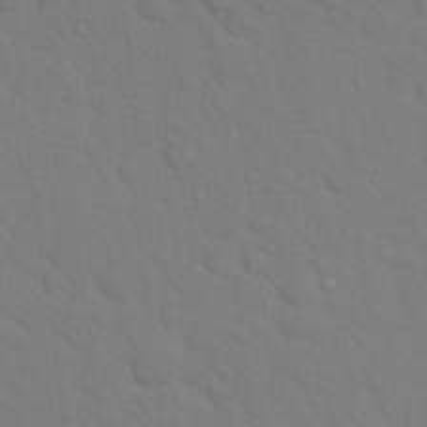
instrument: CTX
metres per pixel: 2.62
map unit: Nhu
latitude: 17.5371
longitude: -33.8961
